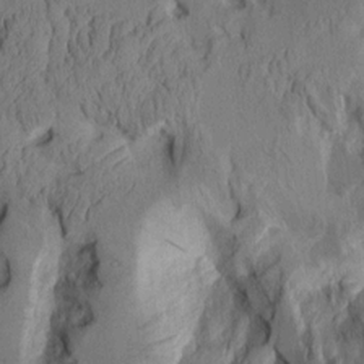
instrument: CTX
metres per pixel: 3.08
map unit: Aa
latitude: 8.8191
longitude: -127.4238
